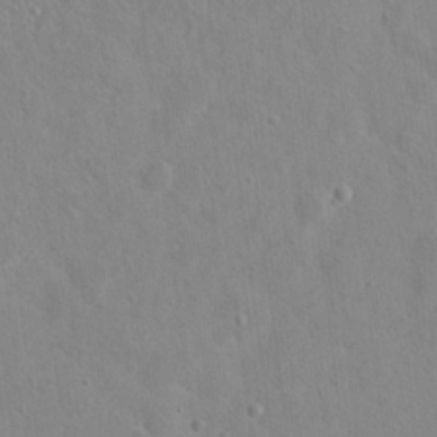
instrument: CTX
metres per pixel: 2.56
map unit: Hto
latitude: 17.0647
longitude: -39.3859
